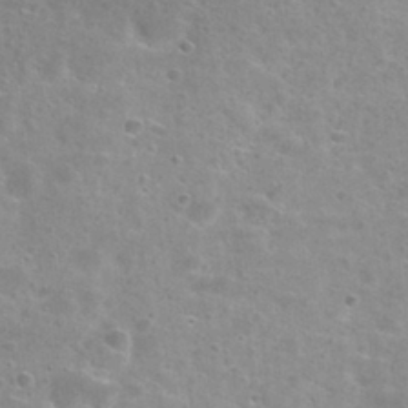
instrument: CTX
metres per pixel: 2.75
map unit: Nhu
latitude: 30.4223
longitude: -49.3482
